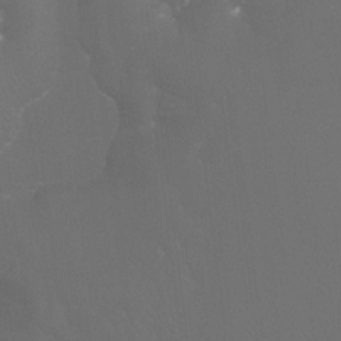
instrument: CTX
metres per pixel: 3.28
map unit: Htu
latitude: -7.7477
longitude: -32.9703
